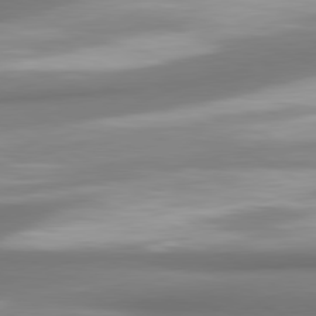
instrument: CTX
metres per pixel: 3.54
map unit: lApd
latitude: 80.2522
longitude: 179.3509
